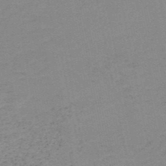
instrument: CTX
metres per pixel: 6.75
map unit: HNb
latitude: -51.2565
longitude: -52.5168
